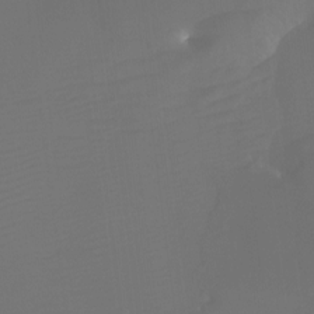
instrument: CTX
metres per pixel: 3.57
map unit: Htu
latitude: -13.1053
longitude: -45.6316
